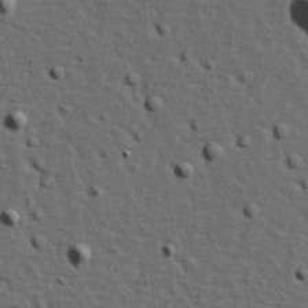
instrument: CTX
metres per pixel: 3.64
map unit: Hve
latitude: 23.9906
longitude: -97.1781
